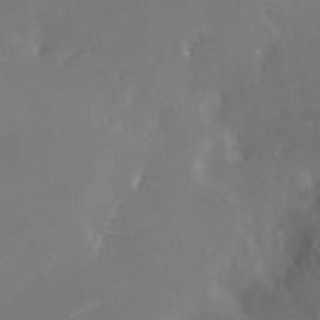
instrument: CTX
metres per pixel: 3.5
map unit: Nhe
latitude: -26.8408
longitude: -109.4048
